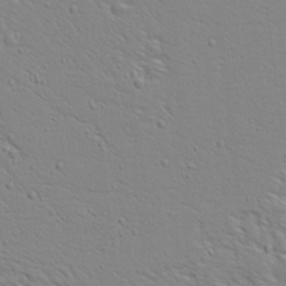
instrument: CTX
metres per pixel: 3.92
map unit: Ave
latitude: 13.7828
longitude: -139.3293
